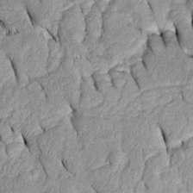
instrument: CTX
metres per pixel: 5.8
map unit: Htu
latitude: -0.1039
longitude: 150.1794
